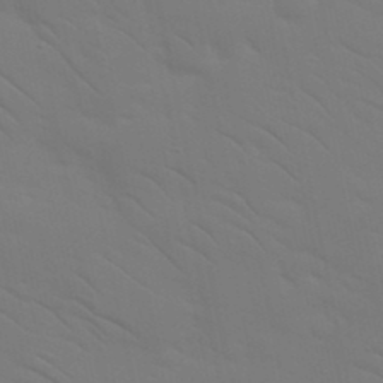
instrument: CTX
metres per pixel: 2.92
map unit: Nhu
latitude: 23.8016
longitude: -73.4994
